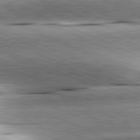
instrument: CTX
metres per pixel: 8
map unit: lApd
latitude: 81.8772
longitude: -167.1970
